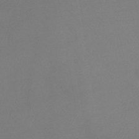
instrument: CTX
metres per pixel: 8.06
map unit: lHb
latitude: -41.7100
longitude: 73.2187
